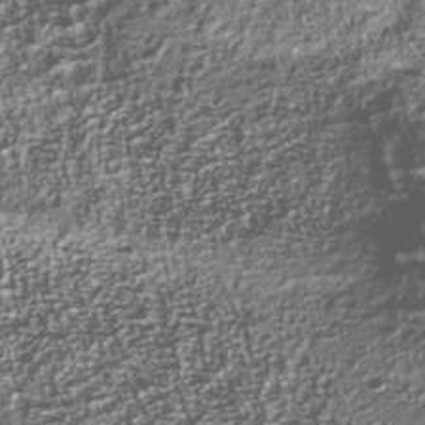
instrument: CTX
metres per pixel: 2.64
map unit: Nhu
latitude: -40.7274
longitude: -86.0822
